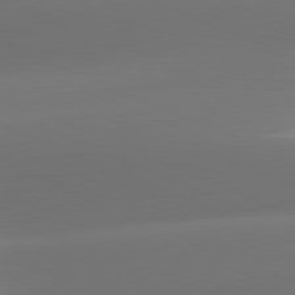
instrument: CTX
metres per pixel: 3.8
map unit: lApd
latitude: 81.5560
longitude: -161.1781
